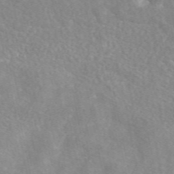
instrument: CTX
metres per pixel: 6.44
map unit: eAb
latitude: 49.0081
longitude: 118.3117
